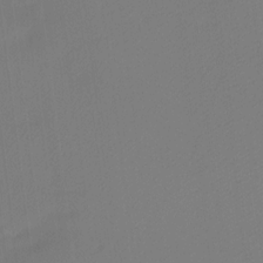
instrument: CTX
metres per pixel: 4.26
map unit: Ht
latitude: -16.0850
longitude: -46.0444
